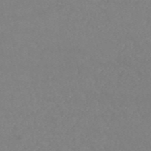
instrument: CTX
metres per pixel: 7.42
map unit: HNb
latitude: -54.1984
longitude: -34.0255
